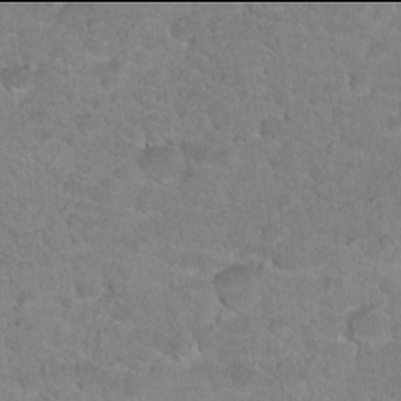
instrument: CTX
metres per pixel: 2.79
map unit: Hto
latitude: 17.9906
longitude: -34.4790
